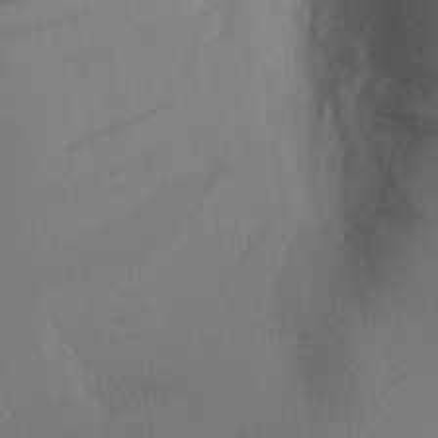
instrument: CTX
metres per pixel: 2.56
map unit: Aa
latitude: 20.3656
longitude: -140.7624
